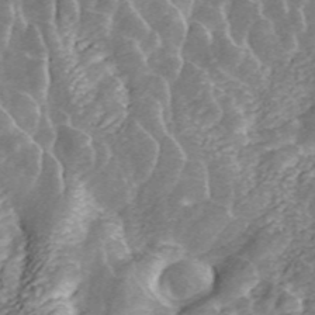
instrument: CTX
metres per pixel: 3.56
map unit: ANa
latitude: 45.2159
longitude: 25.3132
